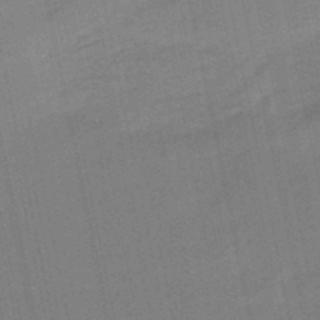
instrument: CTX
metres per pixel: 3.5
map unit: lHb
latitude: -49.5399
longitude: 80.4818
